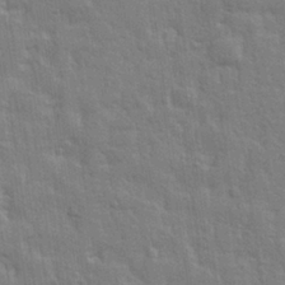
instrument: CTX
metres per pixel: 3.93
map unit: eHh
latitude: 28.8947
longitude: -76.6490
